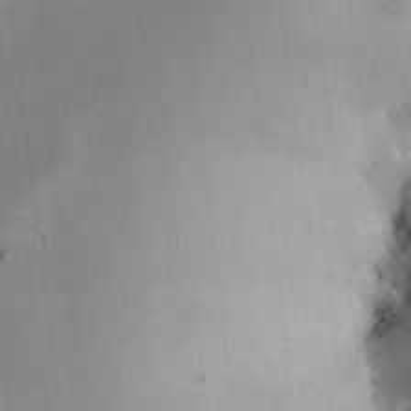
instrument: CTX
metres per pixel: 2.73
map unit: HNhu
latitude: 5.7827
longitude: 3.7477
